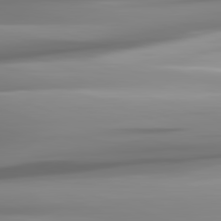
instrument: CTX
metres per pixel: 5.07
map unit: lApd
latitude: 82.2522
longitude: -143.8395
